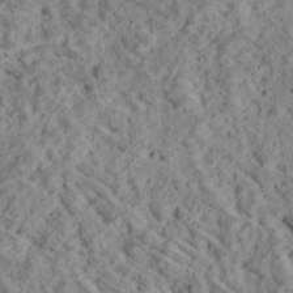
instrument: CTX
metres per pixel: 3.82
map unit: Ave
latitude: 18.5168
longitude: -134.3845
